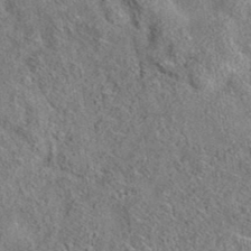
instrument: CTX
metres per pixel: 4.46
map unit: eAb
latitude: 35.8394
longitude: 114.2361
